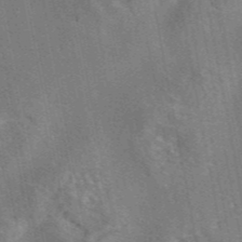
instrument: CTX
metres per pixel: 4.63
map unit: eAb
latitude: 45.4993
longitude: 108.6707
